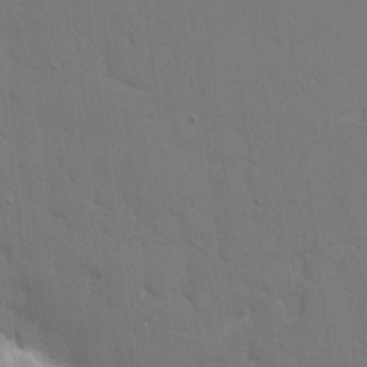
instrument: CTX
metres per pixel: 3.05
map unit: eHh
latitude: 6.7435
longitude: -67.5560
